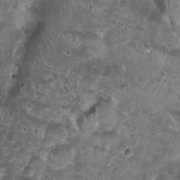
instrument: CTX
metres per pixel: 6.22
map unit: Nhu
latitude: 0.9891
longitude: -16.1577
